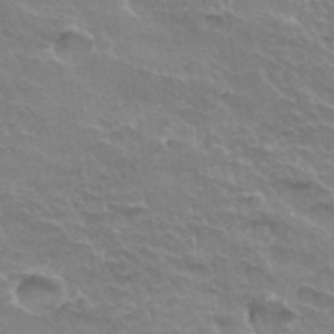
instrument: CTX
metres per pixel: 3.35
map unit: Hto
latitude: 33.7828
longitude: -46.4790
